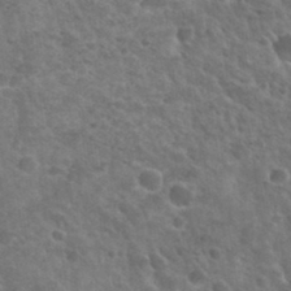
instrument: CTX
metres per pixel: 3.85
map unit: Hto
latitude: 33.8961
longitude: -50.3278
